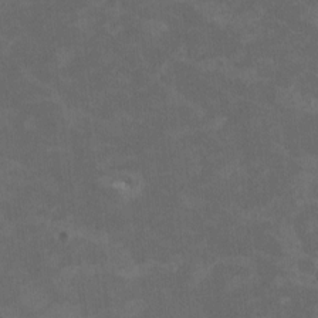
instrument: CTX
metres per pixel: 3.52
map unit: HNhu
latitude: 1.8394
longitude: -5.0269
